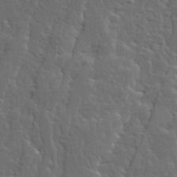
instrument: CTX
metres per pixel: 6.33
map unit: Ave
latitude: 14.2523
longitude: -135.6883
